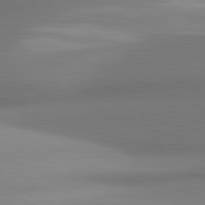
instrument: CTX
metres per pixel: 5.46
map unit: lApd
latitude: 81.3859
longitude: 142.1794
